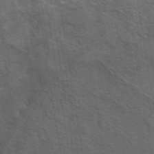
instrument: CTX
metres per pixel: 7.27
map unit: eAb
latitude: 43.3293
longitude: 112.3495
